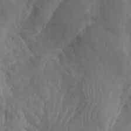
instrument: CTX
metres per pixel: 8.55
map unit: Aa
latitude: -7.8989
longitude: -78.1200
